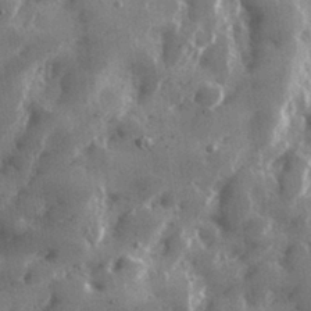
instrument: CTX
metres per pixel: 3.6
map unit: lHvf
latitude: 31.3482
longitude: -92.4979
